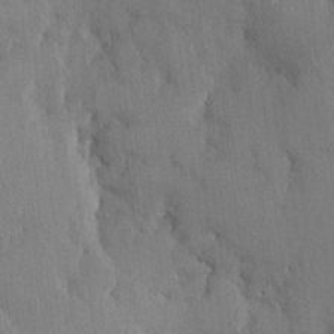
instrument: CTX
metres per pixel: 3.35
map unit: HNhu
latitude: -1.1620
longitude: -7.7261
